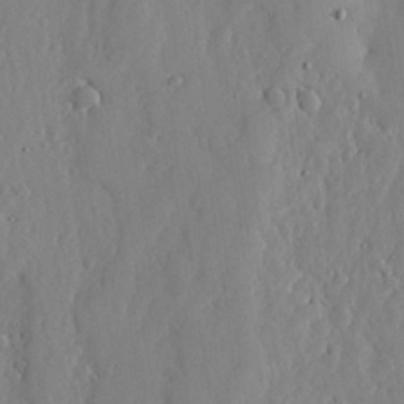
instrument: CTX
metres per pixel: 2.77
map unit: lHvf
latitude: 18.2900
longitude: -114.5923
